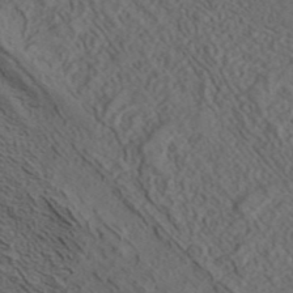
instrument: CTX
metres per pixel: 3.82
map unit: ANa
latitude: 42.4034
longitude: 29.6911
